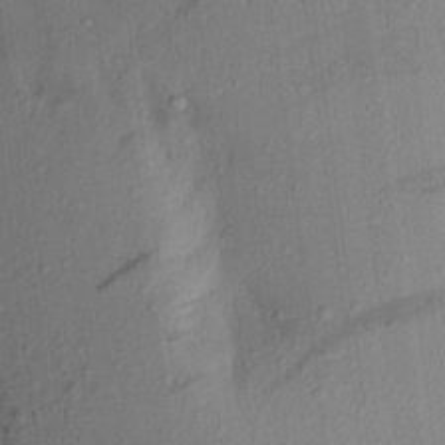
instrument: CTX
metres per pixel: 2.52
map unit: Aa
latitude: 16.8002
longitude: -146.4979
